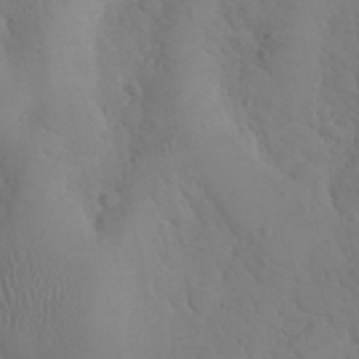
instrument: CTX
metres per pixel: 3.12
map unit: eHh
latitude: 25.6316
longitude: -66.7624
